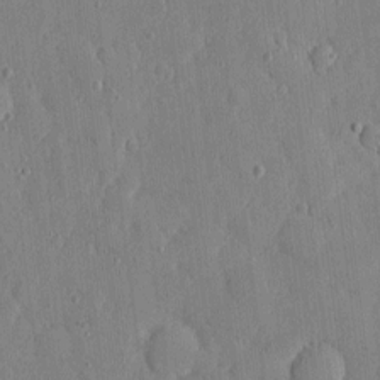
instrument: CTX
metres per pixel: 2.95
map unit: eHh
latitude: 4.8758
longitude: -72.5924
